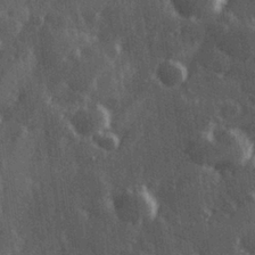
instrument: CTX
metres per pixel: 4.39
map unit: Hve
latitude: 27.1403
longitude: 147.3509
